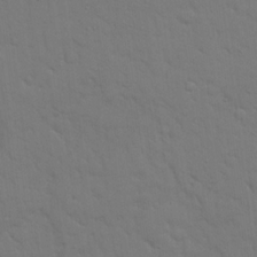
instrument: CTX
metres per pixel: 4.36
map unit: eHh
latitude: 18.9702
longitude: -63.0837
